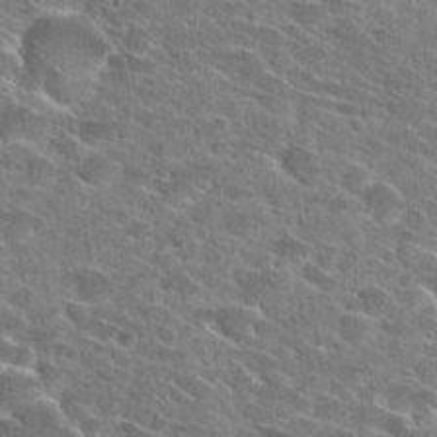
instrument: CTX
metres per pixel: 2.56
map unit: Hto
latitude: 28.7624
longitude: -45.4426
